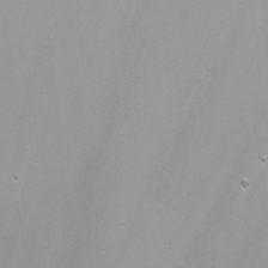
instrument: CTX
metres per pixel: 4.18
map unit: Nhu
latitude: -6.9919
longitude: -79.1970
